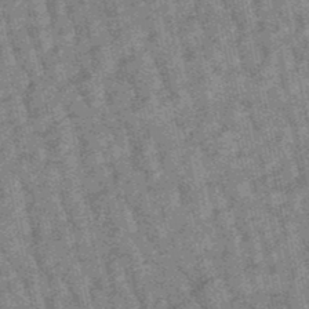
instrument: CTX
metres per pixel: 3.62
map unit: lHb
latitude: -48.0094
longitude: 81.1809
